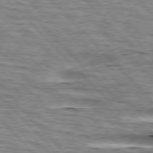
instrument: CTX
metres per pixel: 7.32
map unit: lApd
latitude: 76.6301
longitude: -58.2900
